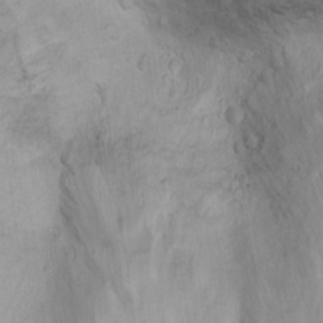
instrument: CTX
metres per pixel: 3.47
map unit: Ht
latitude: 10.9514
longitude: -32.7435
